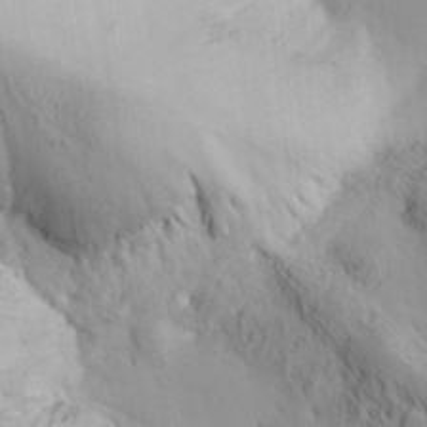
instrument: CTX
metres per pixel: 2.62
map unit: Hve
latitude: 32.5357
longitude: 149.1243
